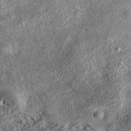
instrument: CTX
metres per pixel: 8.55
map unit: eAb
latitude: 38.8758
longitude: 106.6896
